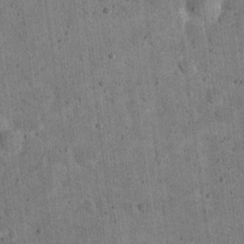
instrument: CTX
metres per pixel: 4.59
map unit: eHh
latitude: 20.8758
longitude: -63.3482
